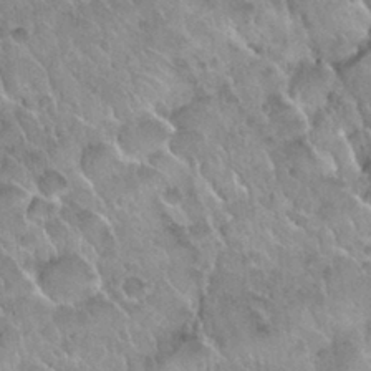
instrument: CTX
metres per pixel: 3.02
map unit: Nhu
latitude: 30.2523
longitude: -54.5546
